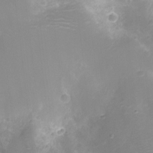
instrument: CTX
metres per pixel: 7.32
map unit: Ht
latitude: -10.7652
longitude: -23.3671
